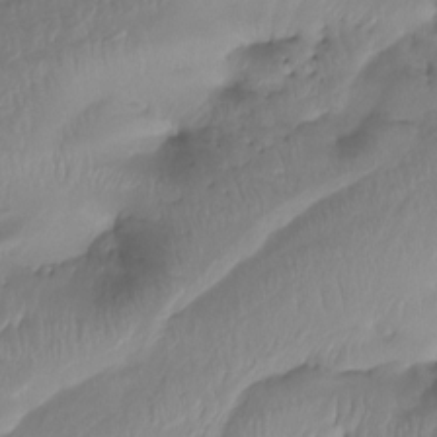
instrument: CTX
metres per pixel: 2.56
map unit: Htu
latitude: -15.3321
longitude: -46.5357
